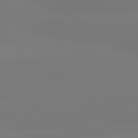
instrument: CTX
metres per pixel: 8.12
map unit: lApd
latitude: 80.8569
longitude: -156.1010
